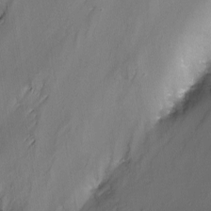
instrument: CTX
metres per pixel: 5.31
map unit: Nhu
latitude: -9.7289
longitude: -77.4048
